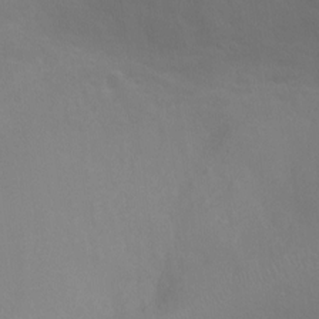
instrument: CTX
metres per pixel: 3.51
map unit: Ht
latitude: -4.9163
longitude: -18.9891
